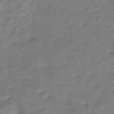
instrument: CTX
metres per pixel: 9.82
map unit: Hve
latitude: -30.3495
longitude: 91.7856
